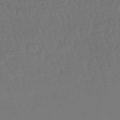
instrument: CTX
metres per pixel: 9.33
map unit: lHb
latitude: -43.7477
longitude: 76.9920
